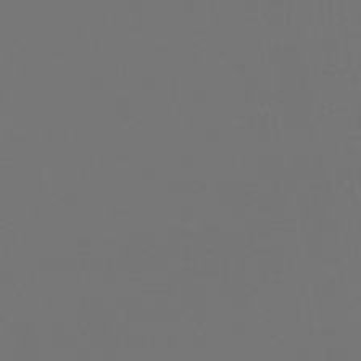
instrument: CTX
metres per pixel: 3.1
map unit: lHb
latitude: -46.9352
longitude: 63.1620
